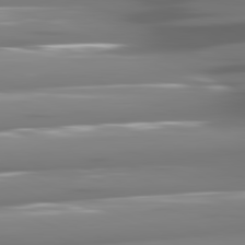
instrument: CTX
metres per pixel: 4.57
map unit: lApd
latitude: 81.5371
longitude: -142.9514
